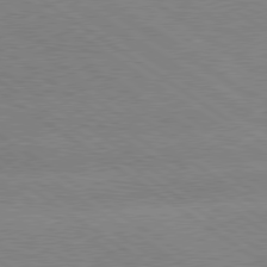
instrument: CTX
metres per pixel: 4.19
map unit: lApd
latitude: 79.3104
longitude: -152.1578
